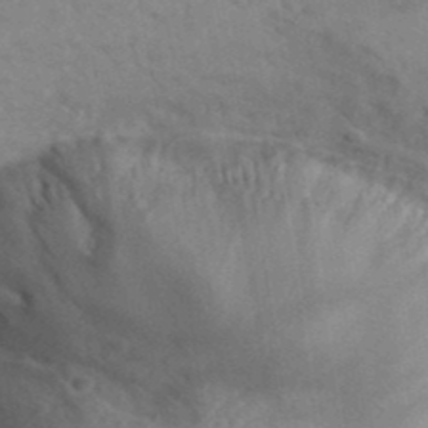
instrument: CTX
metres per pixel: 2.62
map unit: Hto
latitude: 39.0836
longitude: -42.8569
